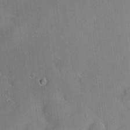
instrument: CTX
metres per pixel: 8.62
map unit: HNhu
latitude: 6.5546
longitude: 13.2754
